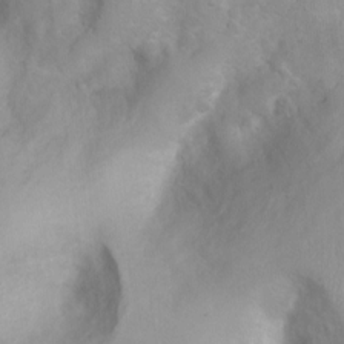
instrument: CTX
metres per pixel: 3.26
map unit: Ht
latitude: 3.5182
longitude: -26.5546
